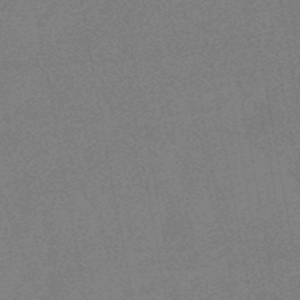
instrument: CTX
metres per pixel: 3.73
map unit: lHb
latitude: -48.7086
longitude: 82.5385
